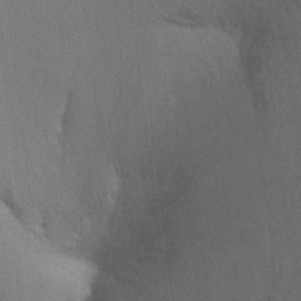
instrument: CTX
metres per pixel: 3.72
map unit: Ht
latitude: -6.9730
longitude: -34.2900
